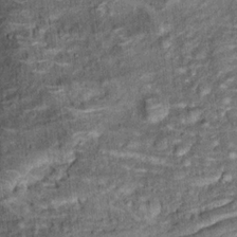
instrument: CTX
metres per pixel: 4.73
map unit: Hto
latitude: 15.3482
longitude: -34.5545
